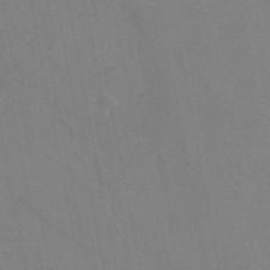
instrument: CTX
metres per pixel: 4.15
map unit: HNb
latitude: -52.6140
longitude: -50.0633
